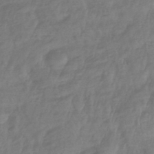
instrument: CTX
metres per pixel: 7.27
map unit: eHb
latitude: -42.7463
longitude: 82.0472
